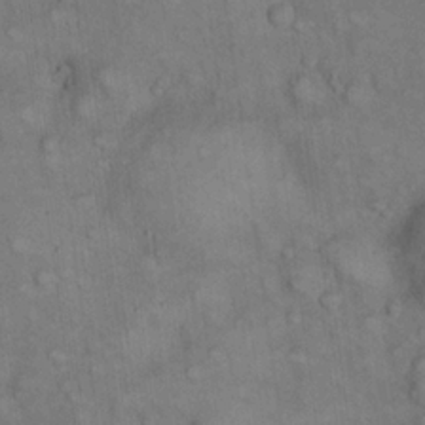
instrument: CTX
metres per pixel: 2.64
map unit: eHh
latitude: 22.2900
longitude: -60.5545
